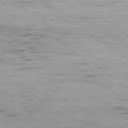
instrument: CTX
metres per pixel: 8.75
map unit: Hpe
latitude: 79.2726
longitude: -154.9703
